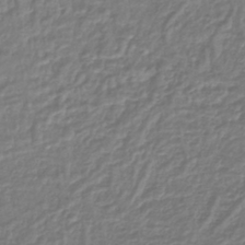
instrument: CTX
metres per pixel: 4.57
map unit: lHb
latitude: -41.6722
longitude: 61.6533
